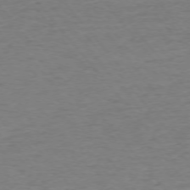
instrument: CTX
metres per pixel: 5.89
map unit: Ap
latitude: -75.5399
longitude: -88.5735
